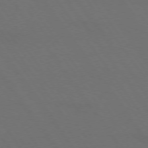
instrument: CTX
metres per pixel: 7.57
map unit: lApd
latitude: 73.8017
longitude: -72.2523
